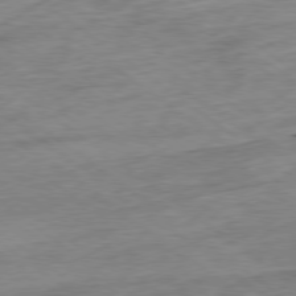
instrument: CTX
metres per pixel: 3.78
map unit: Ap
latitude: -79.1809
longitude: -48.4979
